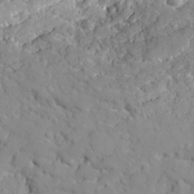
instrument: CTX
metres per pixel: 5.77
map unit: Ave
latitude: 18.4412
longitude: -129.2726
